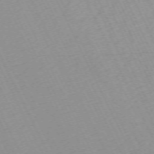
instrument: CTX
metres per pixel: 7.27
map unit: Hpe
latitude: -70.4629
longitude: 15.6722
